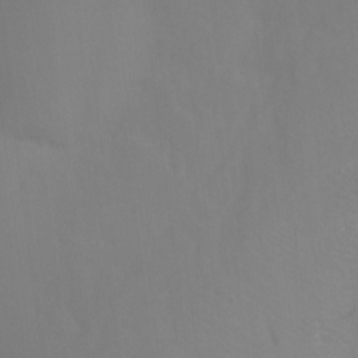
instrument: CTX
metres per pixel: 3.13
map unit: Ht
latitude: -10.2928
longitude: -39.6127
